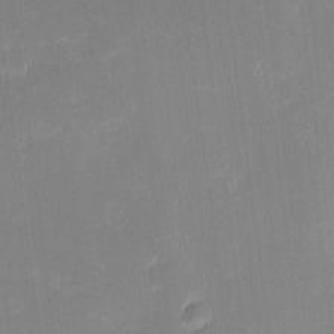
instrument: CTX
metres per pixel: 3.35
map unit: eHh
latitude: -1.5399
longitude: -83.8772
